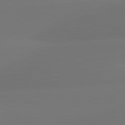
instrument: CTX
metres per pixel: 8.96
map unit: lApd
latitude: 81.4048
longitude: -164.0444
